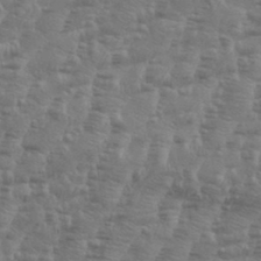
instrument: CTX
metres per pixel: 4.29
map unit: Aa
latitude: 34.7435
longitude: -136.1389
